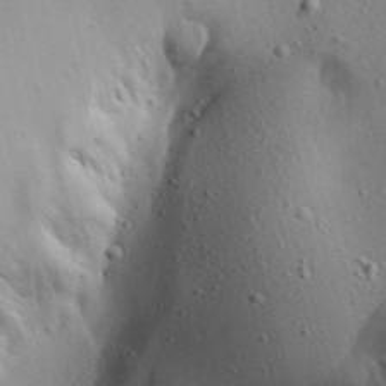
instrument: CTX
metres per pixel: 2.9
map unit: lAa
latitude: 19.7449
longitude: -140.4412
